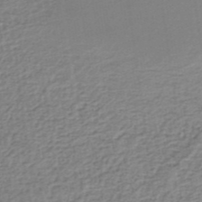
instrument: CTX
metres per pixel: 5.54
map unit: HNb
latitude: -35.4454
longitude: 59.8989
